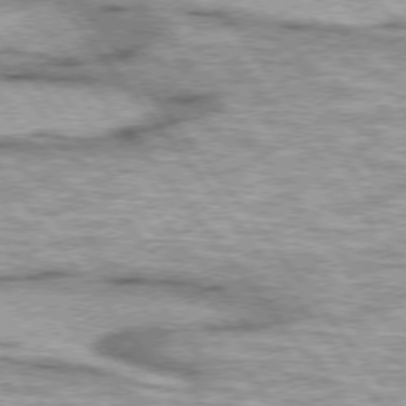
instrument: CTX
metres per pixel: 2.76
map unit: lApd
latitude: 74.7624
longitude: -48.8191
